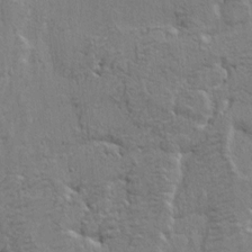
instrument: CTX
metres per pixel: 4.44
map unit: eHh
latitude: 3.3104
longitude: -78.1389
